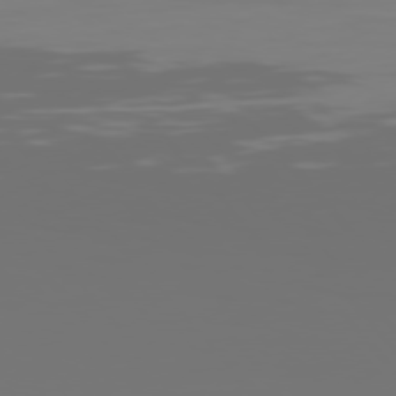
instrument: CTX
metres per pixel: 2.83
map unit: Hpe
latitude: 76.0444
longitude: -134.5168
